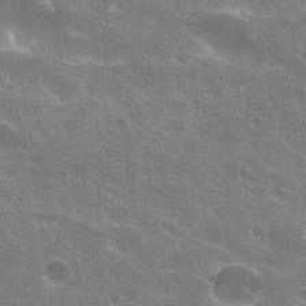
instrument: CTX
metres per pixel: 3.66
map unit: Hto
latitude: 25.6504
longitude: -36.2523
